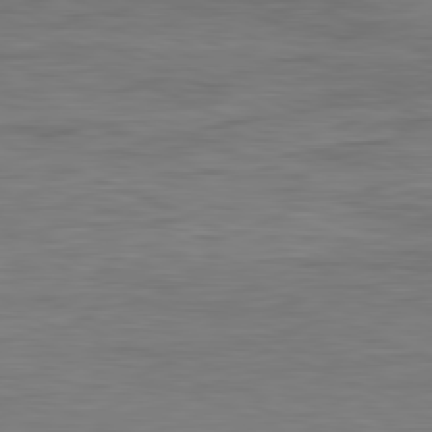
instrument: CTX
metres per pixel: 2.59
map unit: Ap
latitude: -81.8423
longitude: -74.2900
